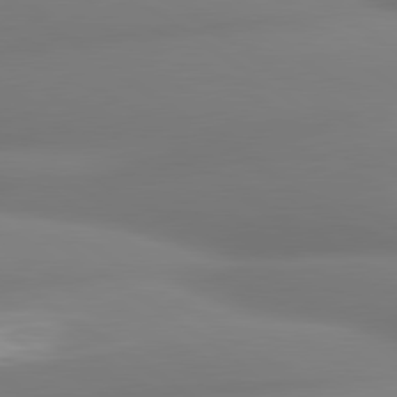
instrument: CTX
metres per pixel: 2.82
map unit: lApd
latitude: 80.5546
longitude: -164.6490
